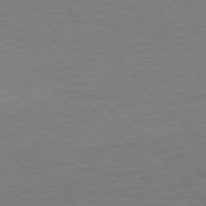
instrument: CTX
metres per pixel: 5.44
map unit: Ap
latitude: -76.7463
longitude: -95.0270
